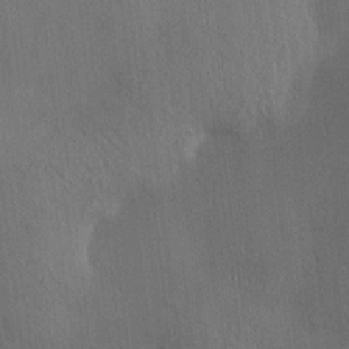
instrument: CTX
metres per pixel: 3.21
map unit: HNhu
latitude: 12.6491
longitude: 10.4251
